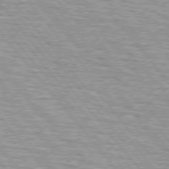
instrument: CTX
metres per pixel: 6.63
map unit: lApd
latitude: 75.1970
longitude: -76.7057
